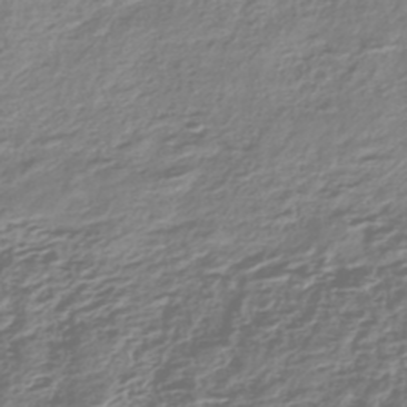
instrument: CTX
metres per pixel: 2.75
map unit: HNhu
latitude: -43.3698
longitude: 106.3873
